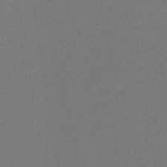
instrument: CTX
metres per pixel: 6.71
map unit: lHb
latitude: -45.4077
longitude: 59.8044
